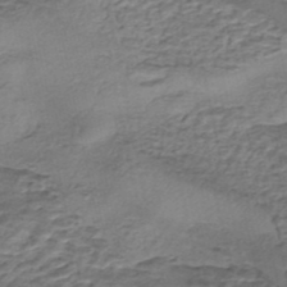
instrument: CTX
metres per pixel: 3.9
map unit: eHh
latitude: -42.6707
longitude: 119.9367
